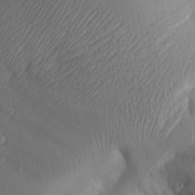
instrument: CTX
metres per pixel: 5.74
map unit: Aa
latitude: 32.8002
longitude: -141.5938
